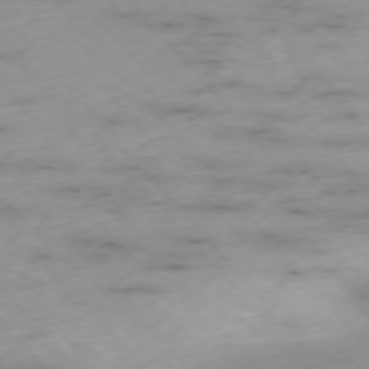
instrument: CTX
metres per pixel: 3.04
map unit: Hpe
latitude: -76.2928
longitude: -17.8017
